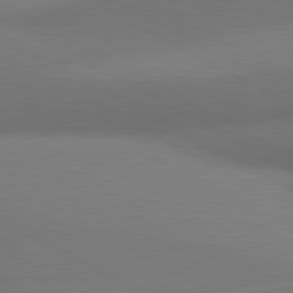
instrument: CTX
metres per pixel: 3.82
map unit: lApd
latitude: 80.6490
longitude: 129.8234
